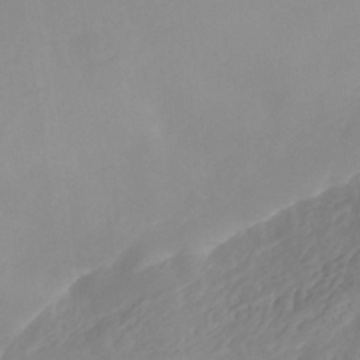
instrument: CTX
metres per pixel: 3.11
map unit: Nhe
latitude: -41.0675
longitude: -110.0822
